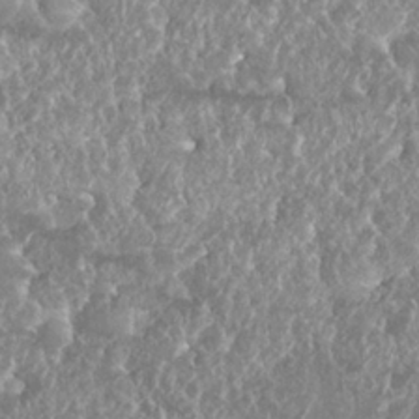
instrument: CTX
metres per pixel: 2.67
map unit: Nhu
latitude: 25.5560
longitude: -61.0269
